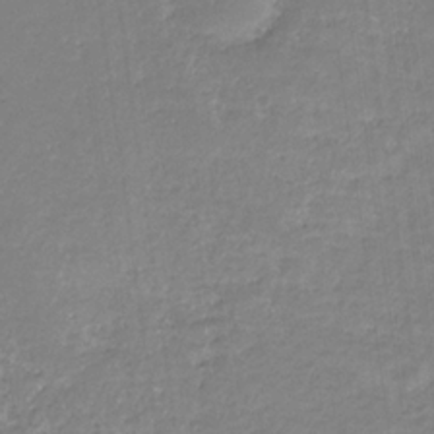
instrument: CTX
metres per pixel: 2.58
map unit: eHb
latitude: -31.8800
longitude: 67.2943
